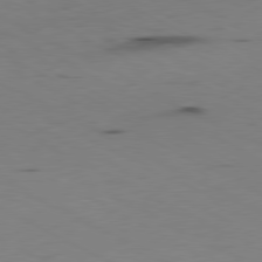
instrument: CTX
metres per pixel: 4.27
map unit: Ap
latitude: -81.0109
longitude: -70.7057
